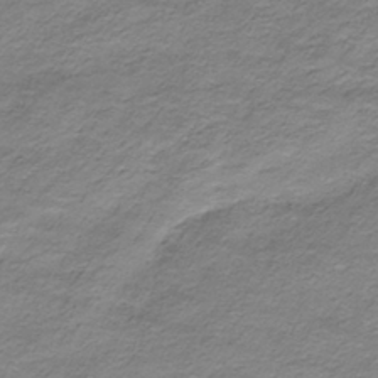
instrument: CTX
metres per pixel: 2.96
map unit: HNhu
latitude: -40.7652
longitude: 109.2754
